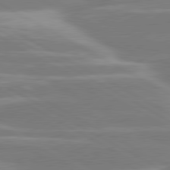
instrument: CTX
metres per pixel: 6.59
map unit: lApd
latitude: 80.7624
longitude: -128.5357
